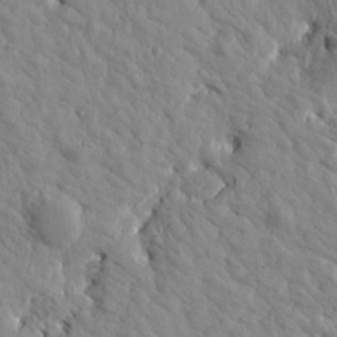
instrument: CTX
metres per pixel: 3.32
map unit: Htu
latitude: 1.8394
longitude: 179.1809
